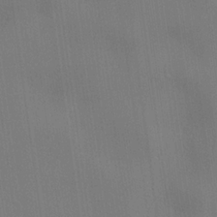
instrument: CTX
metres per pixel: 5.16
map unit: lHvf
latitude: 22.2145
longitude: 142.2172
